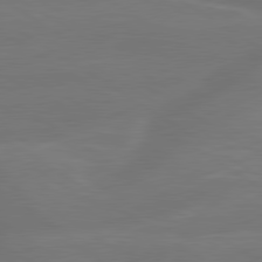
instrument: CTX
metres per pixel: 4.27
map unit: lApd
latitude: 79.9339
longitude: -142.9892
